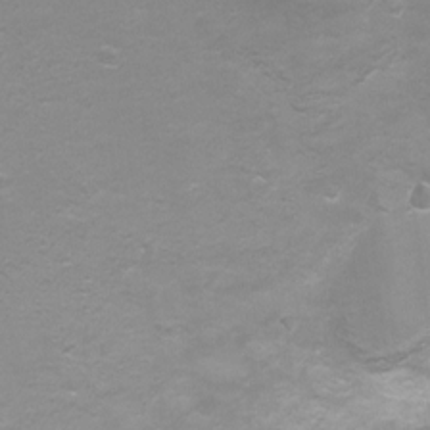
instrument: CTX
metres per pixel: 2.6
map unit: Ht
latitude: -2.7463
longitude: -25.4615
